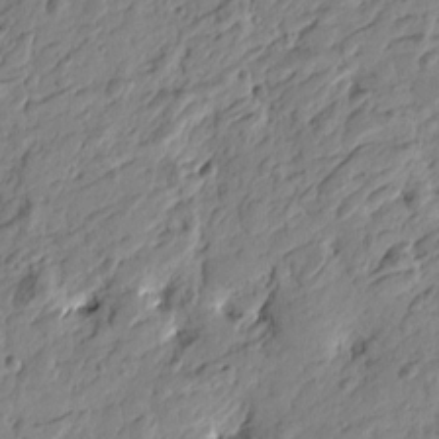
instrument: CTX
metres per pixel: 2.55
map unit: Htu
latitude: -4.1416
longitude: -178.9892
